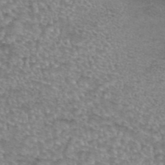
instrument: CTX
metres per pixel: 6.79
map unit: eAb
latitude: 44.2144
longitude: 104.2928
